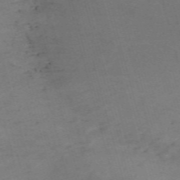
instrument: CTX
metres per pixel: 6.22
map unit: Nve
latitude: -59.4454
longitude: 57.0864
